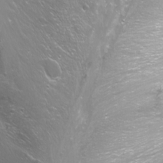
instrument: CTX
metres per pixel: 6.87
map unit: Nhu
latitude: -11.8611
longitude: -62.9325
